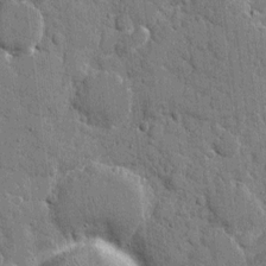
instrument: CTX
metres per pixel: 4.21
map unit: eHh
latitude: 9.2348
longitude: -67.4804
